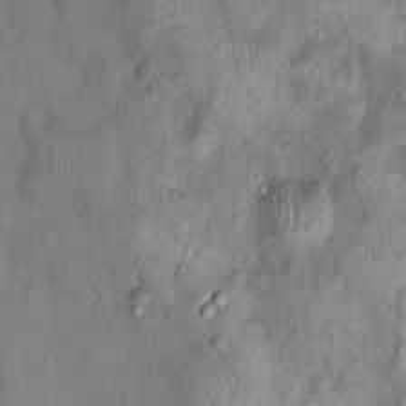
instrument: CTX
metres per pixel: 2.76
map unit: Nhu
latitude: 0.1955
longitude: -15.6505
